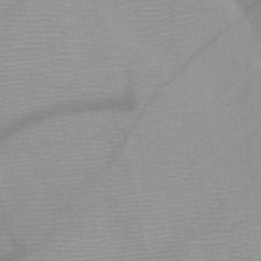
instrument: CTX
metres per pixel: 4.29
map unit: HNb
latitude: -46.7841
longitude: -41.1781
